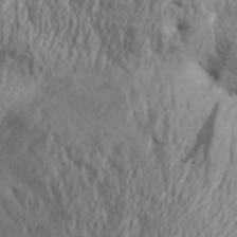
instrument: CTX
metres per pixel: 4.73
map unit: Aa
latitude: 30.9514
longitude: -136.3279
